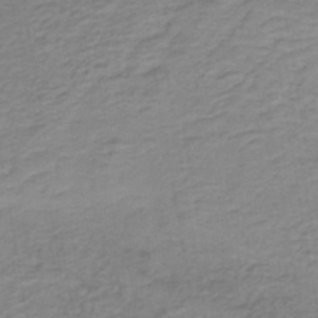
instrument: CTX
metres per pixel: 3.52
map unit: lHb
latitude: -41.6722
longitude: 53.5210
